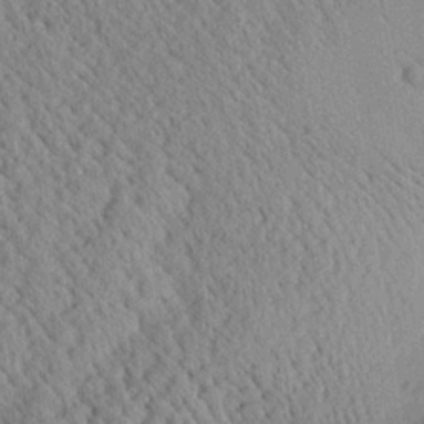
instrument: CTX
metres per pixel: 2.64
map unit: Aa
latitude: 25.2914
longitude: -134.4223
